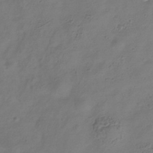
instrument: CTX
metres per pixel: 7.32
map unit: Hve
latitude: -34.1606
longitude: 90.7464
